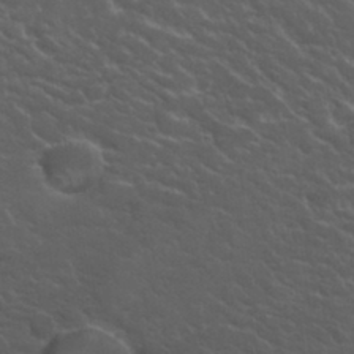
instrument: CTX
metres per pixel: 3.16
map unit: Hto
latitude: 32.3089
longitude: -50.7624
